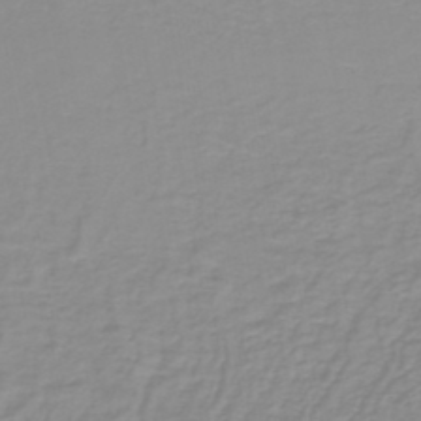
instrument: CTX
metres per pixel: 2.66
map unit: lHb
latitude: -44.3117
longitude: 55.0298
